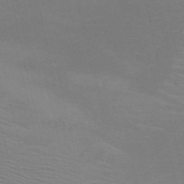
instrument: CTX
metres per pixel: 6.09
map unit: HNb
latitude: -51.7100
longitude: -44.7057
